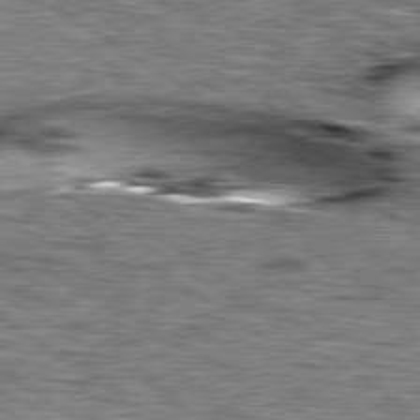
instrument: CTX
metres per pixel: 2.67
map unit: lApd
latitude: 79.6883
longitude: -49.6505
